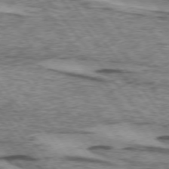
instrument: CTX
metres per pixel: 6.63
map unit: lApd
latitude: 74.1200
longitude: -76.8002
